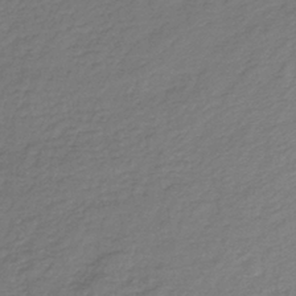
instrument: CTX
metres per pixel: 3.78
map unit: HNb
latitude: -36.0472
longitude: 50.7841
